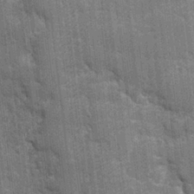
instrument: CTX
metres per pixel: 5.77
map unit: eHh
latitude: 6.5735
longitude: -74.5168
